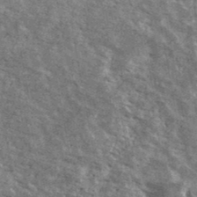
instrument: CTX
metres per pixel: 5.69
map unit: Ave
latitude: 40.8569
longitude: -109.1025
